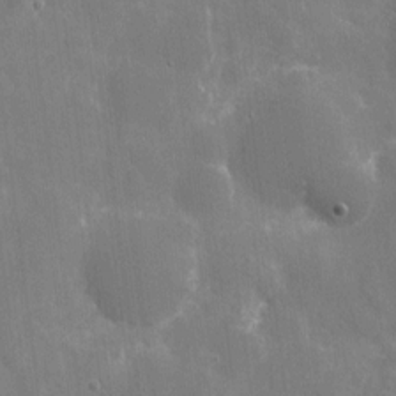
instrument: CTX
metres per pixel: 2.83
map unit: eHh
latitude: 9.4427
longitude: -70.4601
